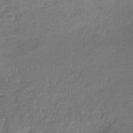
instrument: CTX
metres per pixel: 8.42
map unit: lHb
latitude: -39.0676
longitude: 68.1983
